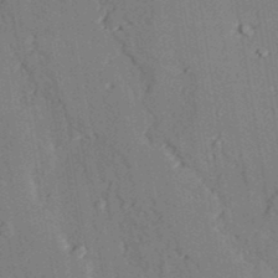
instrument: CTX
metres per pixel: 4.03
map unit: lAvf
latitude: 27.2726
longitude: -109.5749
